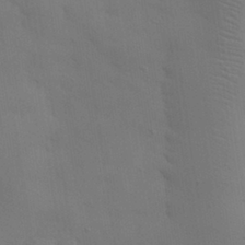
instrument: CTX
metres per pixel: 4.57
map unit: eHh
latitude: 31.8017
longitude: -70.4223
